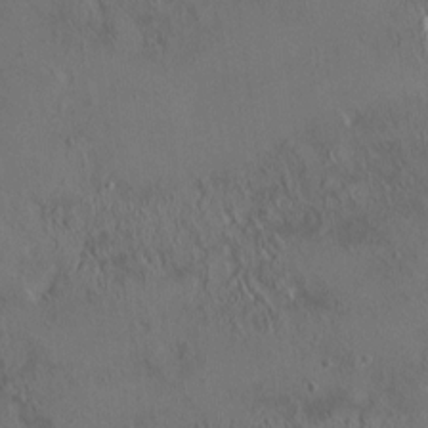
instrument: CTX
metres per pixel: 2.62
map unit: HNhu
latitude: 5.8961
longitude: 13.2943
